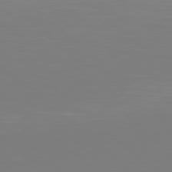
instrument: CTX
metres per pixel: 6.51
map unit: Hpe
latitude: 78.4223
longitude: -171.8583
